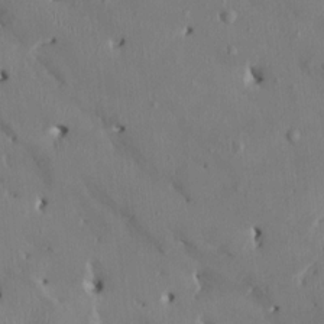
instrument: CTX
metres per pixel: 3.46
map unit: HNhu
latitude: 2.7435
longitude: -5.0647
